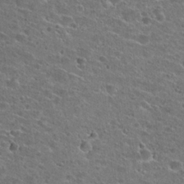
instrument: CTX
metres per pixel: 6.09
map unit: Hto
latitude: 23.8583
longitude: -43.4049
